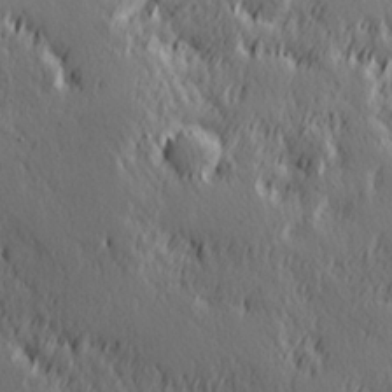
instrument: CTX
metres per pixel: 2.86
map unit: Hve
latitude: 26.0444
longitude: 145.6155
